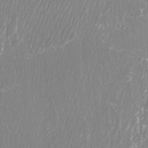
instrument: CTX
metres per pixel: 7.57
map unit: Htu
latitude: -8.6140
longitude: -75.6316
